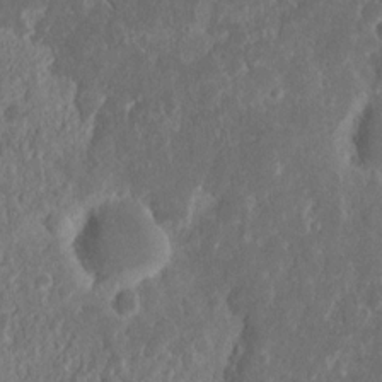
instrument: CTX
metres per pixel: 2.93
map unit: Nhu
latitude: 14.1956
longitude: -73.8962
